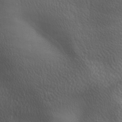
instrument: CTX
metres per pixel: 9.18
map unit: lAa
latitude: -6.4818
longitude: -121.8773
